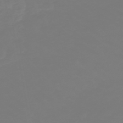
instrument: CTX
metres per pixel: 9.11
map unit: lHb
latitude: -49.1809
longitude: 82.4062
